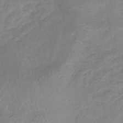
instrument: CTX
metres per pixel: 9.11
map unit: lHb
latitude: -37.5966
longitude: 73.6155
